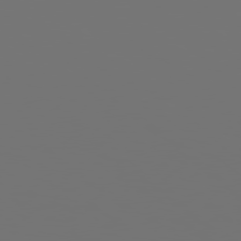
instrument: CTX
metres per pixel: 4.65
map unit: Hpe
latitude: 78.6113
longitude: 176.5385
